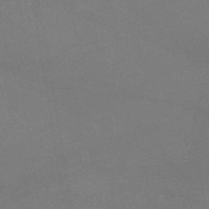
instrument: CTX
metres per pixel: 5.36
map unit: lHb
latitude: -38.8219
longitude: 73.4265
